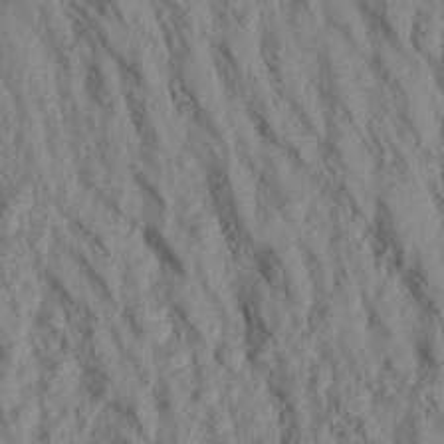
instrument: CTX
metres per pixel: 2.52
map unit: Aa
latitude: 18.4034
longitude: -147.1215
